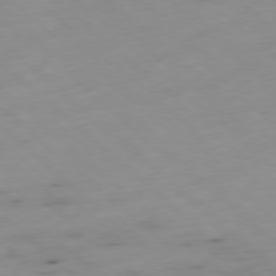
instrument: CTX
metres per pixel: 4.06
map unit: Hpe
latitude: -78.3684
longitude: -17.9717
